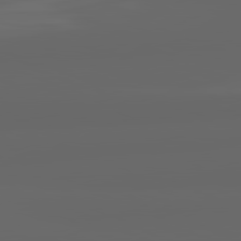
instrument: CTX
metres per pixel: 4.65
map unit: lApd
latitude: 82.0822
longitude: -169.7639
